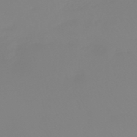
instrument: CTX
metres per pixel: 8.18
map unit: HNb
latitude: -45.4832
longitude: 55.5966
